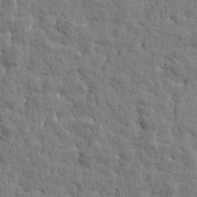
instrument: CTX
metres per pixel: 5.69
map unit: Htu
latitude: -1.3699
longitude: 179.8422
